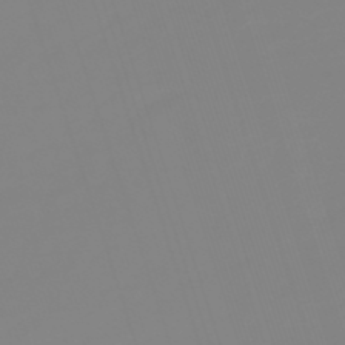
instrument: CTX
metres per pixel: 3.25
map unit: lHb
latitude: -49.1809
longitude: 81.5588
